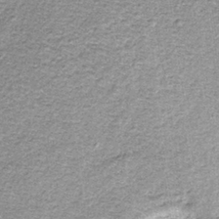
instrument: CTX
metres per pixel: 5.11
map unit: lHb
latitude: -36.7463
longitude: 65.1242
